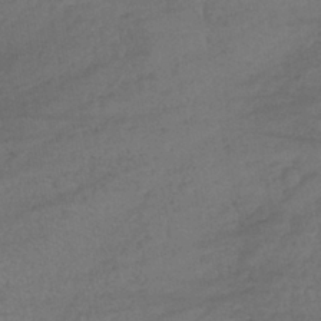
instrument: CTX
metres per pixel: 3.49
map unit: lHb
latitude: -39.6155
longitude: 68.6329
